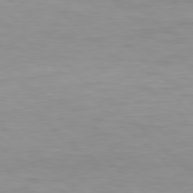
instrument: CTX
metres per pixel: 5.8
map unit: Hpe
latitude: 77.5371
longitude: -124.7813
